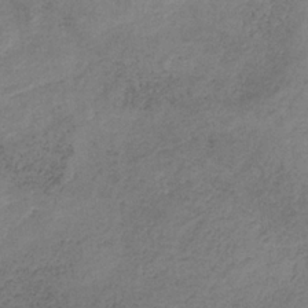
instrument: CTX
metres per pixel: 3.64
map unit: HNb
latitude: -33.0865
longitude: 56.6896
